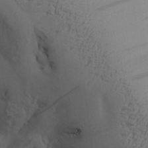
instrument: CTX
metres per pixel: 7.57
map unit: Aa
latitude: 27.7261
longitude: -132.2334
